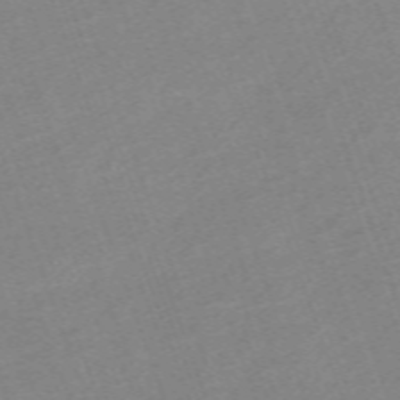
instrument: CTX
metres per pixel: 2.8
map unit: eHh
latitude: -64.5385
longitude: 50.7274
